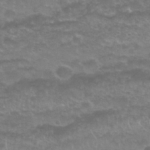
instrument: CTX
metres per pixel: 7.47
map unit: Nhu
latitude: 27.2537
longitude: -53.3671
